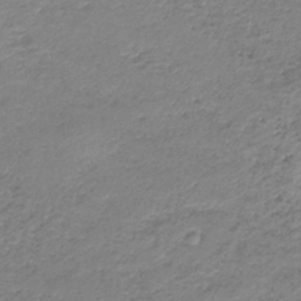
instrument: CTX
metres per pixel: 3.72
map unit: HNb
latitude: -38.1228
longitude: 50.9542
